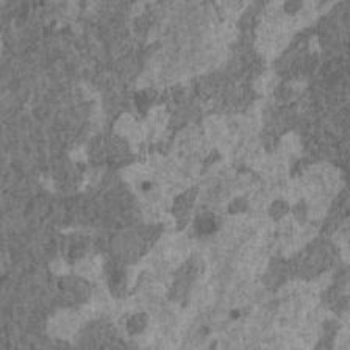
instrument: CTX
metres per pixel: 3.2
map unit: HNhu
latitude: 0.9324
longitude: 5.1242
